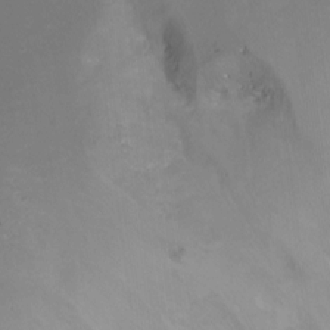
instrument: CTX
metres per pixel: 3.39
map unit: Nhu
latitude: -8.9542
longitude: -42.5924
